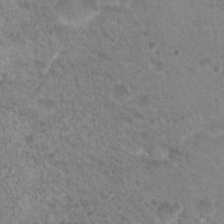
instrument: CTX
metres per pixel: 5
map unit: Nhu
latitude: 17.8017
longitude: -31.3293
